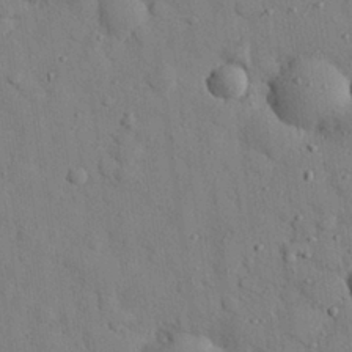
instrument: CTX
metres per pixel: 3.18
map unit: eHh
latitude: 26.5735
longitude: -77.7071
